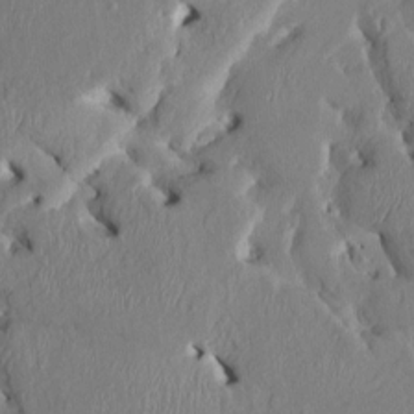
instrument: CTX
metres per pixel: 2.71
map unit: HNhu
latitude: 4.2900
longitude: -4.4790
